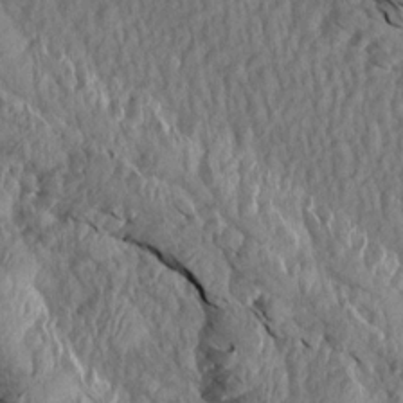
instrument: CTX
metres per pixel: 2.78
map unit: Aa
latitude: 14.6302
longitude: -144.0444
